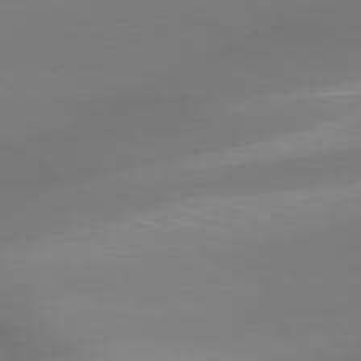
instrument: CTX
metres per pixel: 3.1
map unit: lApd
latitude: 78.8947
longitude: -143.1781
